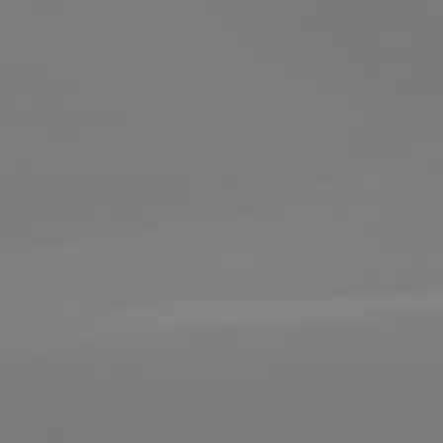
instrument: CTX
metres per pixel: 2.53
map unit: lApd
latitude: 81.6694
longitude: -159.0081
